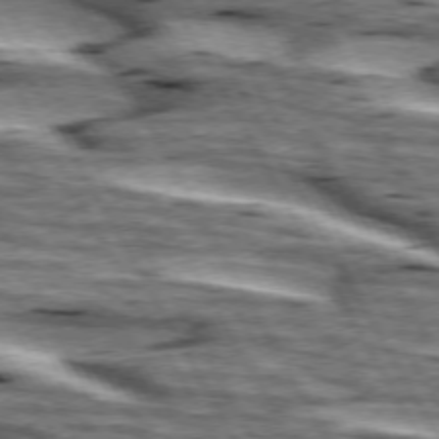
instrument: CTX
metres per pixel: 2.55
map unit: lApd
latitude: 74.1767
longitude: -55.7449
